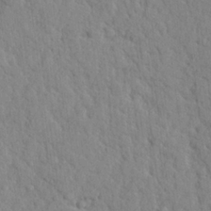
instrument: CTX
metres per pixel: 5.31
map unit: lHvf
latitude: 24.6301
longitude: 143.3887
